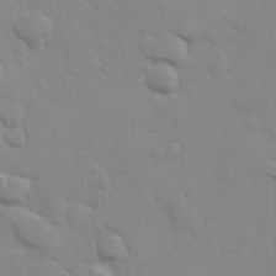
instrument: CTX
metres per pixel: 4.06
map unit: Hve
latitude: 25.8772
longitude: 148.0283
